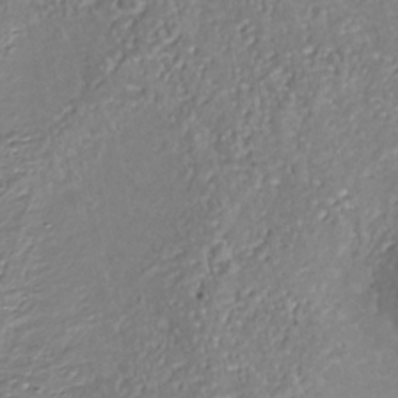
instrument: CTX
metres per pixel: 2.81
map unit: Nhu
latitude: -38.6519
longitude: -85.8772
